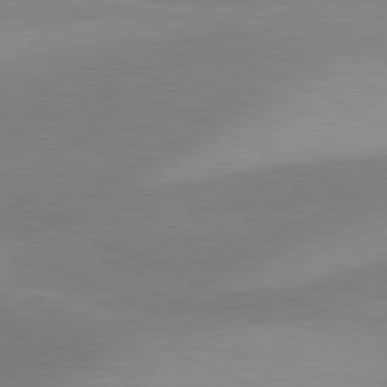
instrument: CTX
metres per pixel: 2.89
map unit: lApd
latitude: 81.2915
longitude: 124.8408
